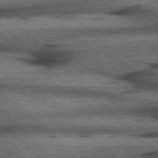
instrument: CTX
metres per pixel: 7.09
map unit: Hpe
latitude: 77.0647
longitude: -155.4615
